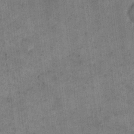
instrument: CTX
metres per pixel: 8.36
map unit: eHh
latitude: 14.3468
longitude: -66.3845
